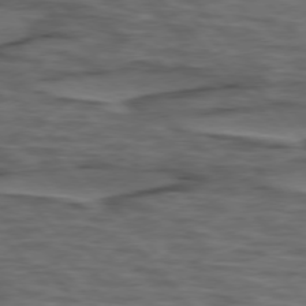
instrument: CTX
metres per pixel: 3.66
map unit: lApd
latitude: 75.9717
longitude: -70.0633
